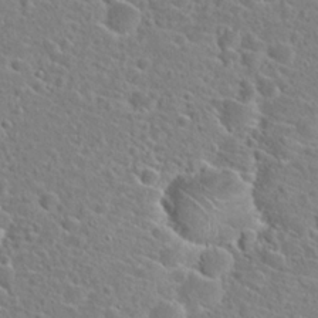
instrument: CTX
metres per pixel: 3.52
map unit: Hto
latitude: 24.0633
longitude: -45.5749
